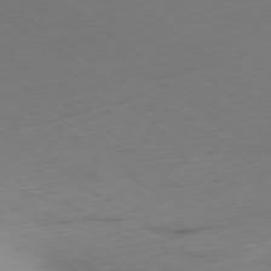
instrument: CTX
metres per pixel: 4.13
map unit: Ap
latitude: -79.5966
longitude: -57.9906
